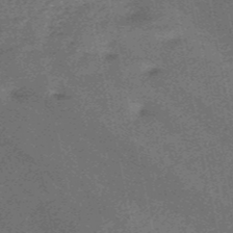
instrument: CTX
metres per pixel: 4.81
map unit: HNb
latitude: -52.7652
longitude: -49.1781
